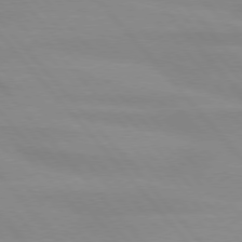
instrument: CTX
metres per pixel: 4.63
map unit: lApd
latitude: 76.1200
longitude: -84.2901
